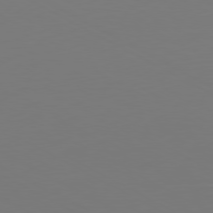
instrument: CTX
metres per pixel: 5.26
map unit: Ap
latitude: -80.4251
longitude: -59.3671
